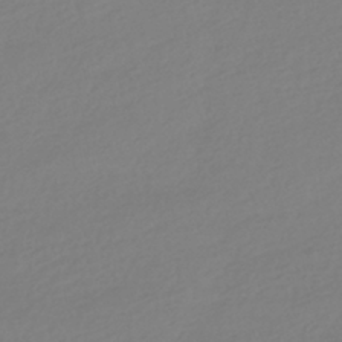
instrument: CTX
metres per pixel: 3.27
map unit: HNhu
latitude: -40.9919
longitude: 96.6141
